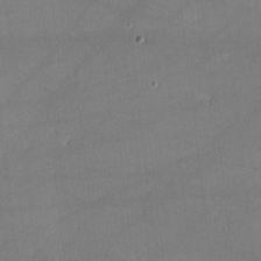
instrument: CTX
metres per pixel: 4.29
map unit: lHvf
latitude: -11.8234
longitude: -102.6490
